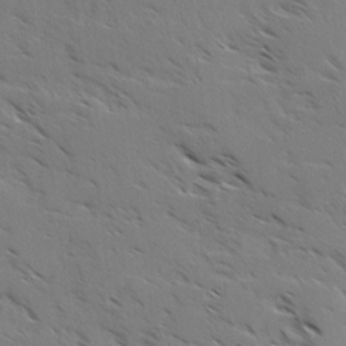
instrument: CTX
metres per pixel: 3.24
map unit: Ave
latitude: -0.1228
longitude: -110.8758
